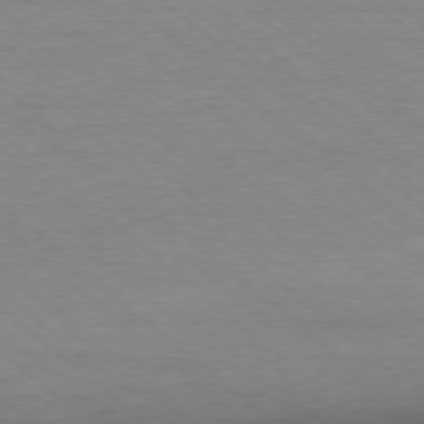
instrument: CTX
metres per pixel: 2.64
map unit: Ap
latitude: -78.2361
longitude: -93.4615
